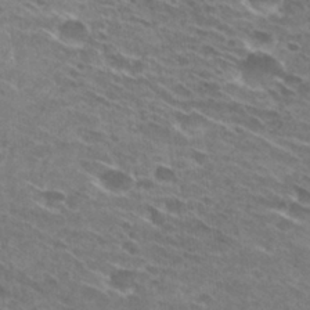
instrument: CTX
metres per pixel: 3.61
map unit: Hto
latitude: 29.8016
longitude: -45.9717
